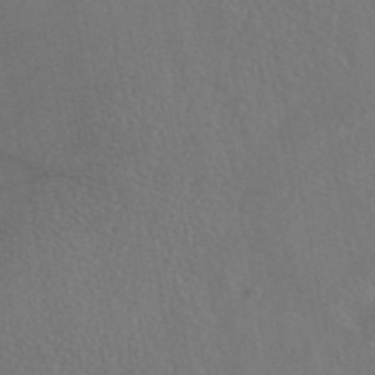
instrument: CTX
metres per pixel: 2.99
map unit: eAb
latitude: 42.8380
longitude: 104.7652
